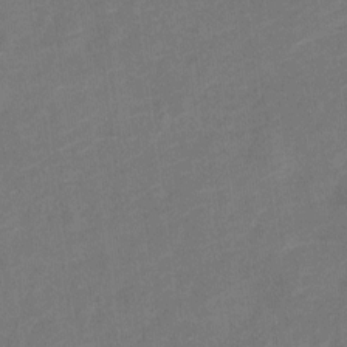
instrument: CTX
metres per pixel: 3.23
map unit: Nve
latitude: -19.0297
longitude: 108.8786
